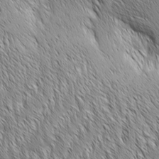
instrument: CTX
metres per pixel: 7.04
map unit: Aa
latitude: 6.2900
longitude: -129.7827
